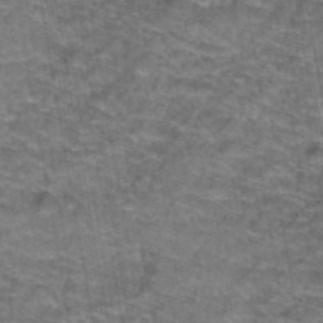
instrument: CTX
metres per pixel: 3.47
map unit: Hto
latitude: 39.4804
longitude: -42.5168
